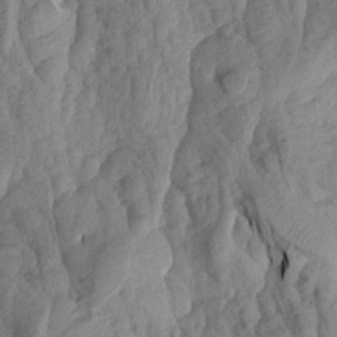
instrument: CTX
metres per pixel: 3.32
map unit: Aa
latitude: 19.3481
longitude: -146.0255
